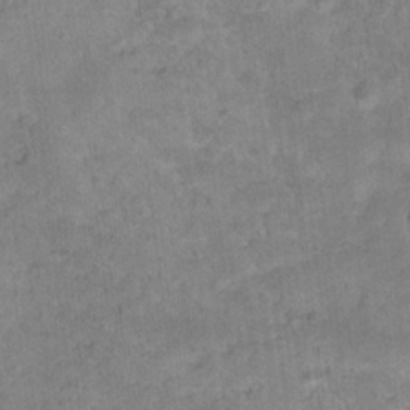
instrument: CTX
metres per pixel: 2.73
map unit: Hto
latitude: 18.5356
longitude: -39.1403
